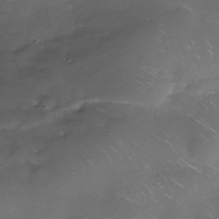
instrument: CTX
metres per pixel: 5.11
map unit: Nhe
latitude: -35.3321
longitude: -92.3089
